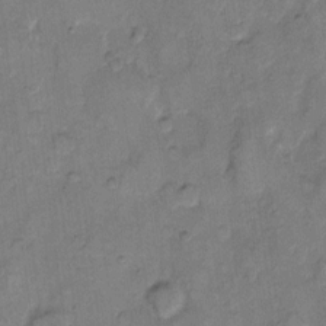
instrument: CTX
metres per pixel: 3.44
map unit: eHh
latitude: 10.0255
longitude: -64.8002
